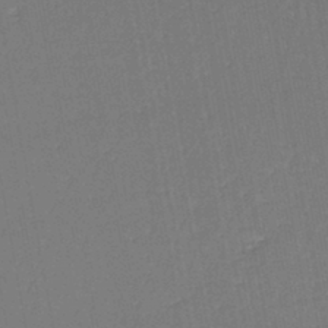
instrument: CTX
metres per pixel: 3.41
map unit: eHh
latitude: -44.7841
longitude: -28.5734
